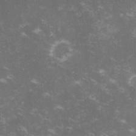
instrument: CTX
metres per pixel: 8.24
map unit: lHvf
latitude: -13.4832
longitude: -99.0080
